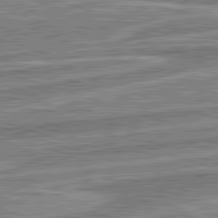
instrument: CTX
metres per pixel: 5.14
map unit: lApd
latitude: 82.5356
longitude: 137.9367
